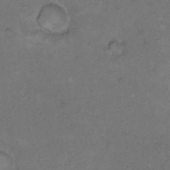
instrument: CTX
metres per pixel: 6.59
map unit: Hto
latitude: 9.4804
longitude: -60.3467
